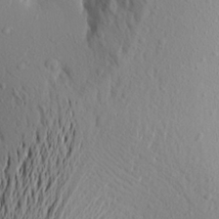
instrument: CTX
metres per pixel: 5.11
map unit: Aa
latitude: 18.3656
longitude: -148.2523
